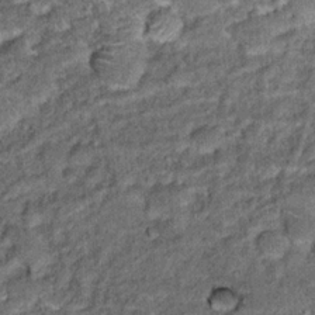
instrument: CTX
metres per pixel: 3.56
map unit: Hto
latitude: 14.7436
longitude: -35.1214
